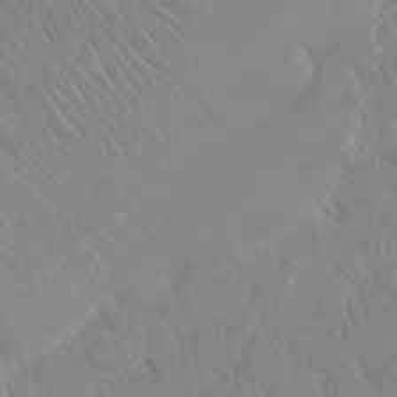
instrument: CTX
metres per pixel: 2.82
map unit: Nhu
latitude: 23.2915
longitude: -64.3467
